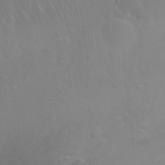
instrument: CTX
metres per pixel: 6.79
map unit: Ht
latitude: -0.1417
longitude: -46.3279
